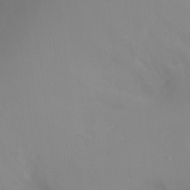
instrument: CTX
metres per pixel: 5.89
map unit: Ht
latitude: -16.6708
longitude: -48.3278
